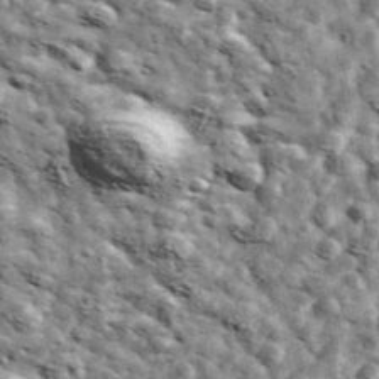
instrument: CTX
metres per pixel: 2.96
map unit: Ave
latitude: 42.5357
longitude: -107.8961
